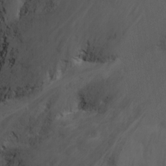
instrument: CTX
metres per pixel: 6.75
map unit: Nhu
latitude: -8.1039
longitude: -67.9150
